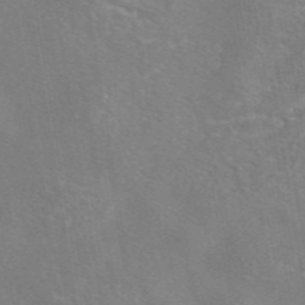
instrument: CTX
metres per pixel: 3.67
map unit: eAb
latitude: 45.7638
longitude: 109.5777
